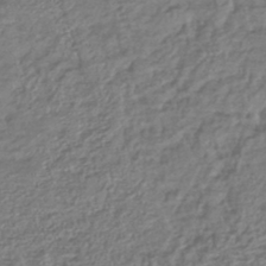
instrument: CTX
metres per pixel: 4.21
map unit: lHb
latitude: -43.3698
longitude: 76.0472
